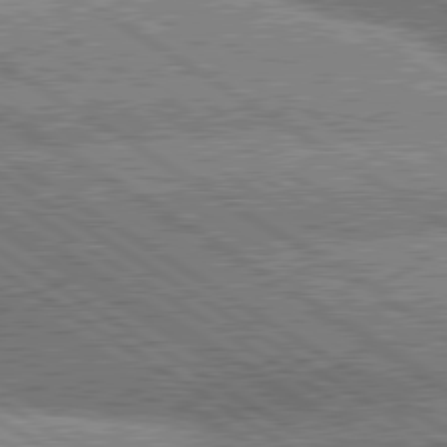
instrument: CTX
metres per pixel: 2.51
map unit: lApd
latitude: 80.2333
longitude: -151.5749
